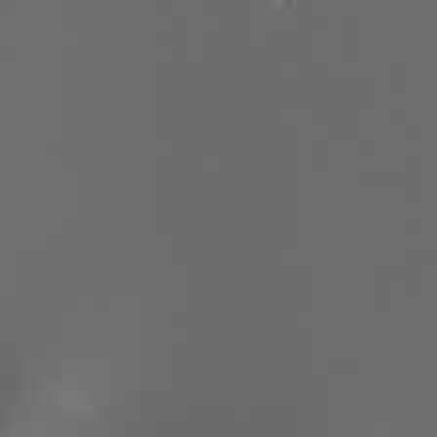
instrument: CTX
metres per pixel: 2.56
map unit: Htu
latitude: -12.8597
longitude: -71.5182
